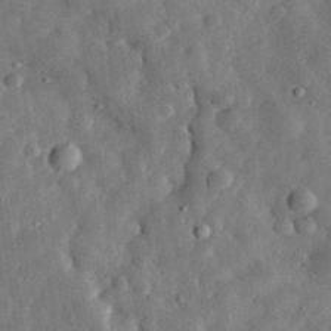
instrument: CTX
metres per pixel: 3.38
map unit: eHh
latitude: 31.9528
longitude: -75.6127
